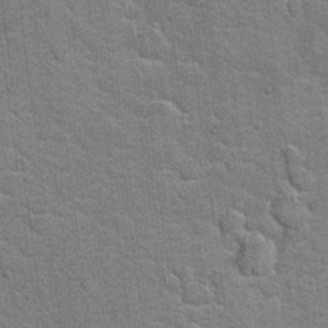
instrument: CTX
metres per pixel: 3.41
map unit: Hto
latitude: 20.6869
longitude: -48.2711
